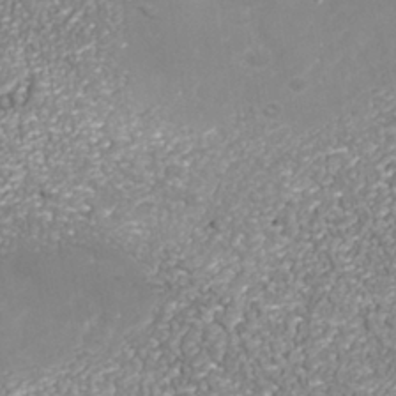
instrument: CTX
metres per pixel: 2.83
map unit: Nhu
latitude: -38.9731
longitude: -84.2901
